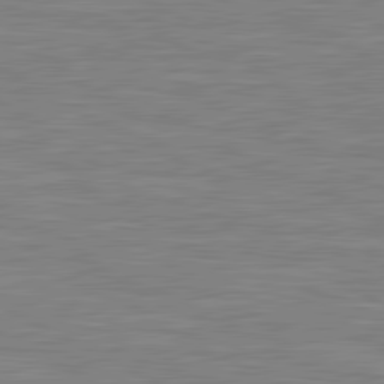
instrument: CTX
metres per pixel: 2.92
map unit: lApd
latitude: 81.3482
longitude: -168.5546
